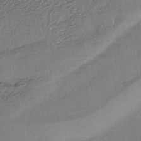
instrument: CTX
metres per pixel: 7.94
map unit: HNhu
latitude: -45.0109
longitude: 95.8989
